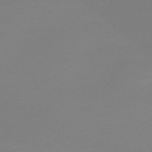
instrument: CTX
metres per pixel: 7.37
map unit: lHb
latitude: -44.9164
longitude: 64.3684
